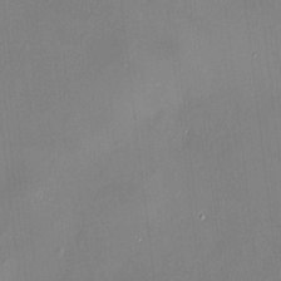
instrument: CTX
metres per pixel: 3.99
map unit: HNhu
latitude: 6.7057
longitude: 8.3873
